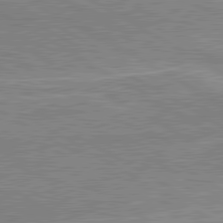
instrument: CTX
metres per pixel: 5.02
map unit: lApd
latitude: 80.5357
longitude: 142.6707
